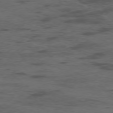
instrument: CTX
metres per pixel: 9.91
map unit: Ap
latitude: -76.1795
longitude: -67.8583
